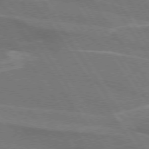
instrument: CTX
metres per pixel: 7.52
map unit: lApd
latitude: 74.3656
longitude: -66.4601
